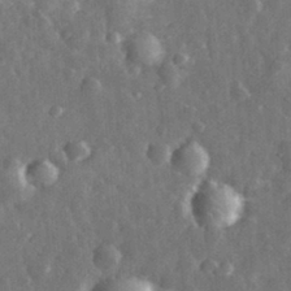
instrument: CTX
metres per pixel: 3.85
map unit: eHh
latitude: 31.4616
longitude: -71.6883
